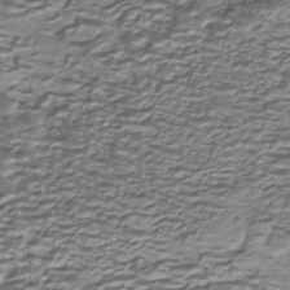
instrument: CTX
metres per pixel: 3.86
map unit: HNhu
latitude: -41.0675
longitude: 109.2376
